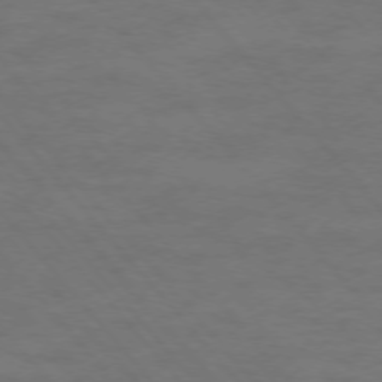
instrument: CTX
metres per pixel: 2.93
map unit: Ap
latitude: -76.1795
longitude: -61.8016
